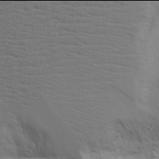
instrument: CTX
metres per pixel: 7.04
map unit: Aa
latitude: 17.9906
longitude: -124.9324
